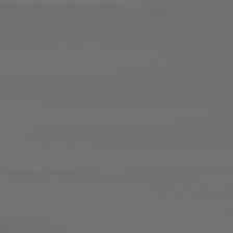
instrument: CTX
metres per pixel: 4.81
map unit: Hpe
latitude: 78.5168
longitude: -133.5560
